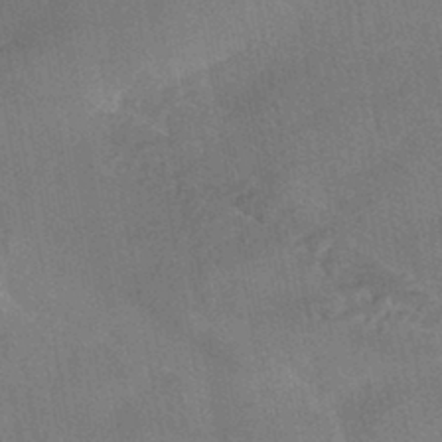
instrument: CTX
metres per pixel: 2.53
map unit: HNhu
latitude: -43.9178
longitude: 91.7478
